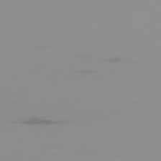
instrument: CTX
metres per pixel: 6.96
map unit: Ap
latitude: -78.8408
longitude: -71.4804
